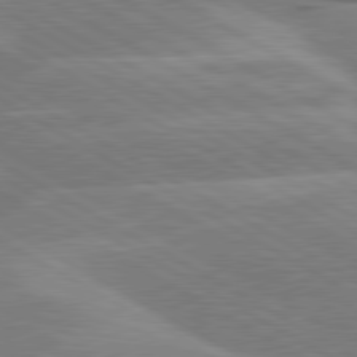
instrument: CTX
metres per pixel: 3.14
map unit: lApd
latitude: 80.4412
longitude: -123.5182
